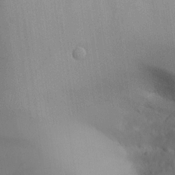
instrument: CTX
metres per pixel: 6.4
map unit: Aa
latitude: 25.1403
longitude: -127.6694
